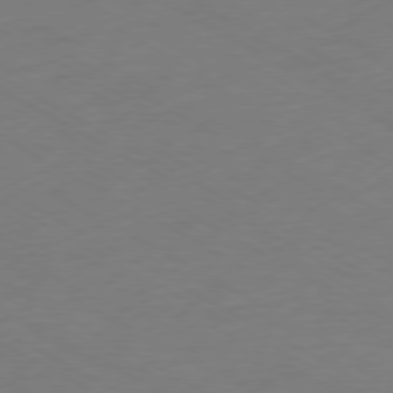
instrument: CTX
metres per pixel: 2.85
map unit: Ap
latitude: -76.1795
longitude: -76.6112
